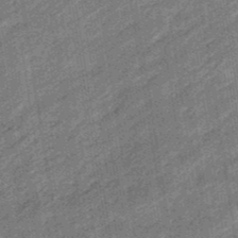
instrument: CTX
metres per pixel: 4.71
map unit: eHb
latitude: -48.2173
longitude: 85.3509
